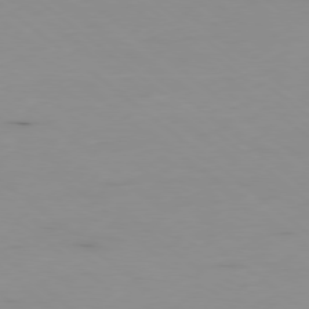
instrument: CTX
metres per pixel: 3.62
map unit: Hpe
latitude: -78.6707
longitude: 13.2754
